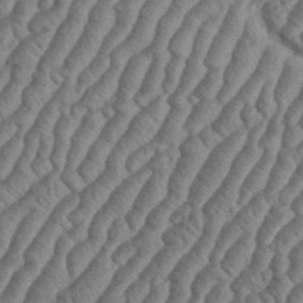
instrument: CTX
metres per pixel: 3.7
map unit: eHh
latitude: 37.0837
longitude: -137.1781
